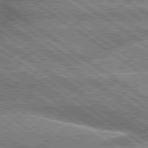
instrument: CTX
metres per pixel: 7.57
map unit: lApd
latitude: 79.8395
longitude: -135.5938
